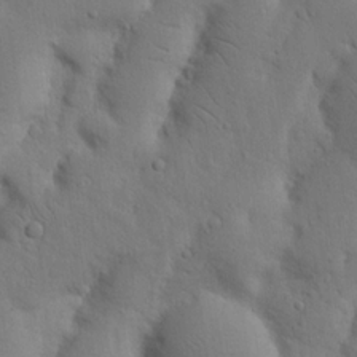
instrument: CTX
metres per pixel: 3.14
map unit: Nhu
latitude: 18.5356
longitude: -75.3482
